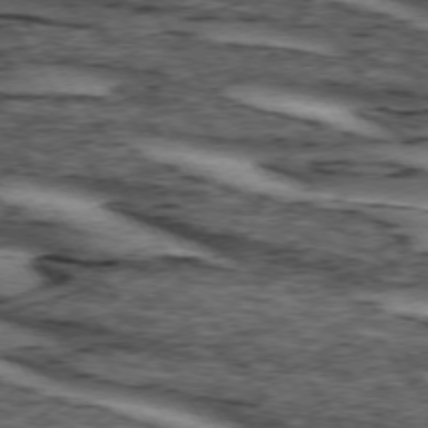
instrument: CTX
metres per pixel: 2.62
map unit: lApd
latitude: 73.9906
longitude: -74.9892
